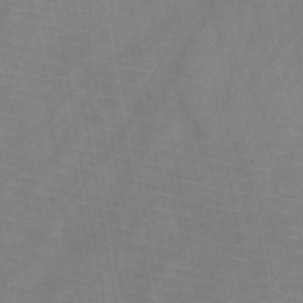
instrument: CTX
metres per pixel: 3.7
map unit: HNb
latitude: -44.8408
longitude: -39.6127
